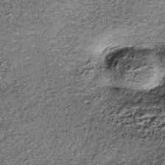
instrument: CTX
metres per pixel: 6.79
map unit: lHb
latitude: -38.1605
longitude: 66.7841
